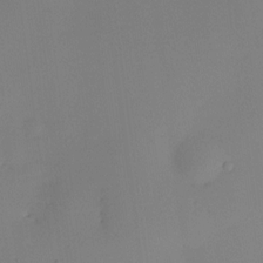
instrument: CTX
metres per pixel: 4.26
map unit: HNhu
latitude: 6.2522
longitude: 8.8975
